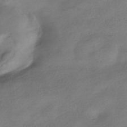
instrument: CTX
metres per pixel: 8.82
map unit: HNhu
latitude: -40.4440
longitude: 98.7274
